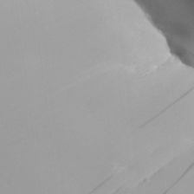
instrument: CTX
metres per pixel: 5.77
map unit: Aa
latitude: 30.8191
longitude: -142.8002
